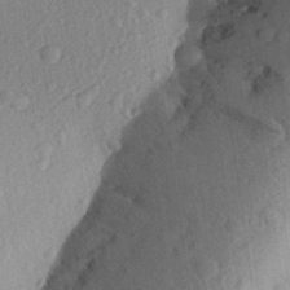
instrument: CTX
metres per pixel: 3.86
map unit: Aa
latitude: 27.1403
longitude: -145.4237
